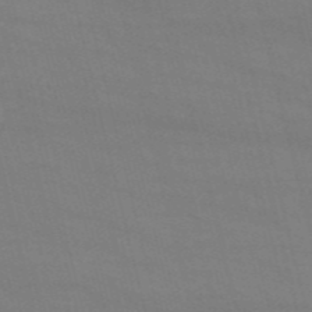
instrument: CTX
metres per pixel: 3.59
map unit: HNb
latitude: -54.4062
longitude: -37.5749
